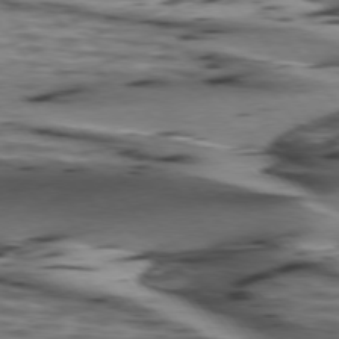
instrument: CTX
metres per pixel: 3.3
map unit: lApd
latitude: 75.5938
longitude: -71.9528
